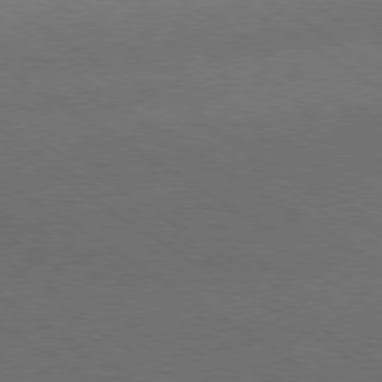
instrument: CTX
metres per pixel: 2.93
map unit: Hpe
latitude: -80.2929
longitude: 18.9353
